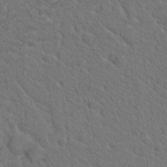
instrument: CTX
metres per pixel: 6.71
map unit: Hto
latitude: 19.3670
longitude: -35.2537
